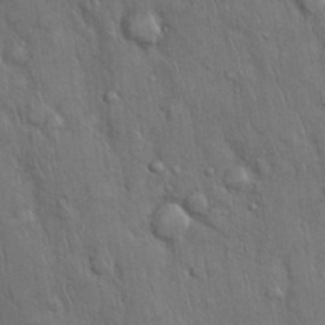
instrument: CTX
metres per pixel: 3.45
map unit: Nhu
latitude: 27.7261
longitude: -68.3090
